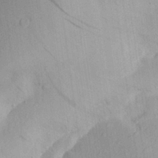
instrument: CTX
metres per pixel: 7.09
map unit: Aa
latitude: 28.3656
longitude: -145.9150
